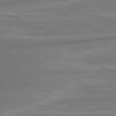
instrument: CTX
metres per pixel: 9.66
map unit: lApd
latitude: 81.4426
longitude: -174.8569
